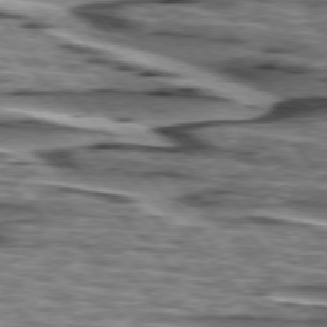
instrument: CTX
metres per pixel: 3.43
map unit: lApd
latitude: 76.2522
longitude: -80.0633
